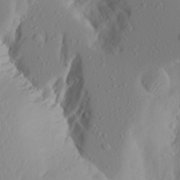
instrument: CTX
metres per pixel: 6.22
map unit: Aa
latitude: 26.4979
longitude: -146.8191
